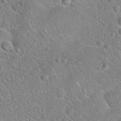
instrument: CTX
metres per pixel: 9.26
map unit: Hto
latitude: 20.0444
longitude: -50.9891
